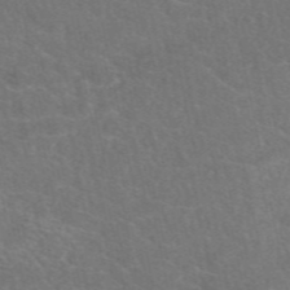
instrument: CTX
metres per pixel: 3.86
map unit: eAb
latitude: 49.0836
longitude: 118.2173
